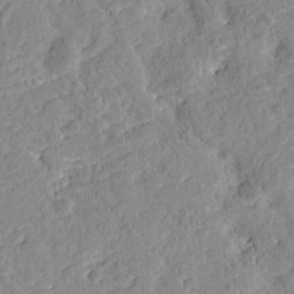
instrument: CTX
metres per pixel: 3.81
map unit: Htu
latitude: -2.5006
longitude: 174.7463
